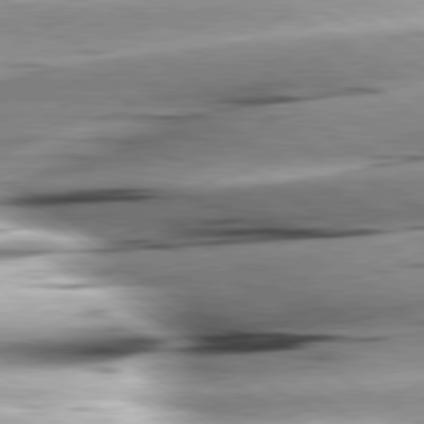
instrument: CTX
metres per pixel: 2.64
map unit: lApd
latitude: 80.0255
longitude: -156.4223
